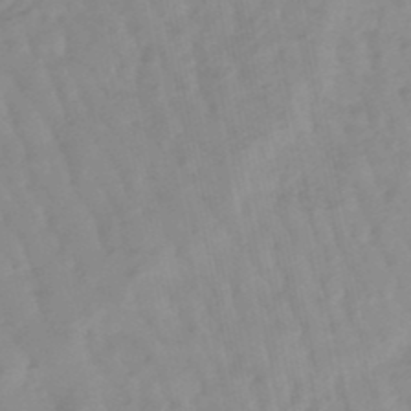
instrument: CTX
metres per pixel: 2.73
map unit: lHb
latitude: -48.1984
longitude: 78.6140
